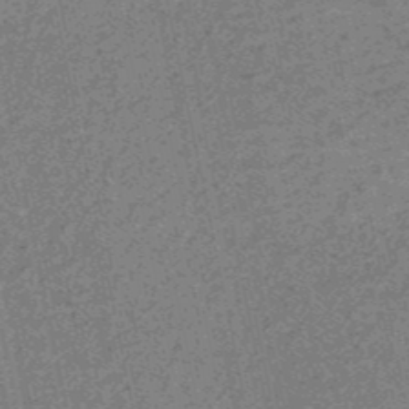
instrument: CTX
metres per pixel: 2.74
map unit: HNb
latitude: -51.9745
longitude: -51.5749
